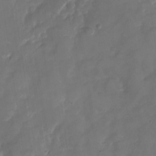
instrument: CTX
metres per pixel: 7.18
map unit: Nhu
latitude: -28.2928
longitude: -74.3467
